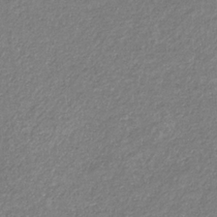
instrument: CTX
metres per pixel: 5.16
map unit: eHb
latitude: -31.3698
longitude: 67.0675
